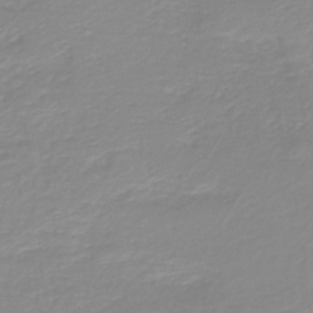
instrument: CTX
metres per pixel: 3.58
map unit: HNb
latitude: -44.8030
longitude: 54.0661
